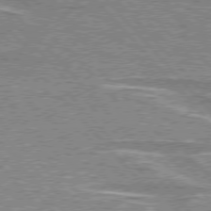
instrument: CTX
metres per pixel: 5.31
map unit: lApd
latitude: 76.4034
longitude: -80.8569
